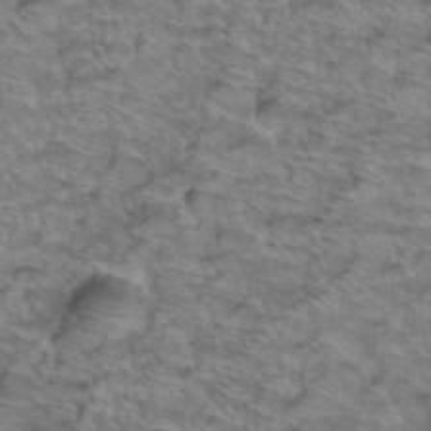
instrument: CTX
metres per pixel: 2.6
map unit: Hto
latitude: 39.0080
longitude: -44.4223
